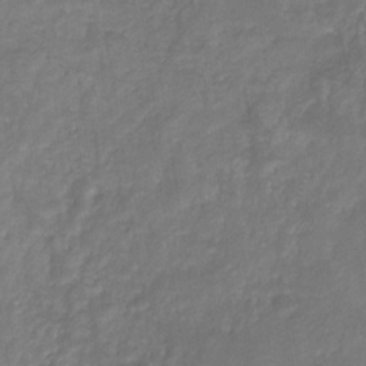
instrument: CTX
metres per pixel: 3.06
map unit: eHb
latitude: -30.4629
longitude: 71.8422
